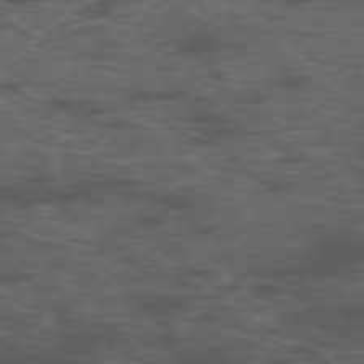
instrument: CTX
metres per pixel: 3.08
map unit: Ap
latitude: -76.1606
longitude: -67.4615
